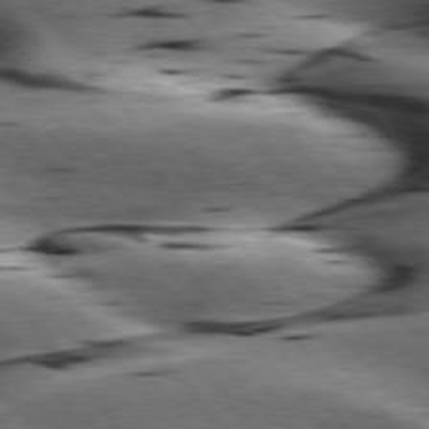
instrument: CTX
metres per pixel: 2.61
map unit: lApd
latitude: 76.5734
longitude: -60.9891
